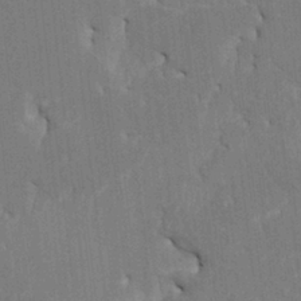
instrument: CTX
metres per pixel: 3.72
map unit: HNhu
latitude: 4.4223
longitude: -7.4804
